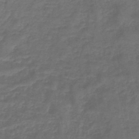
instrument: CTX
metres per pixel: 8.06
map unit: lHb
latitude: -43.8611
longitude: 60.4251
